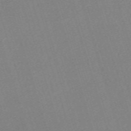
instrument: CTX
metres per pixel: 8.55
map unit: eHh
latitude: -62.2361
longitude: 50.4062
